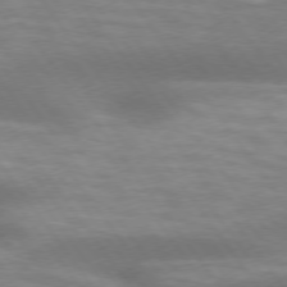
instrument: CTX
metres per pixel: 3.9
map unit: lApd
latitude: 74.8191
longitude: -49.6127
